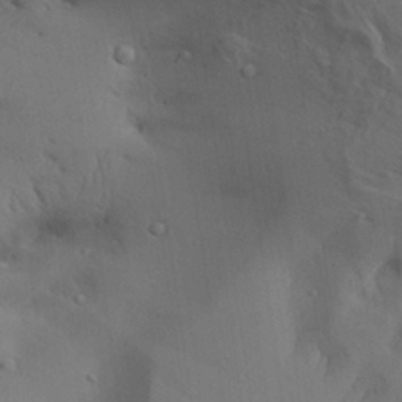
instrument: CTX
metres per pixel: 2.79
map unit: Aa
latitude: 27.9528
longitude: -132.3278
